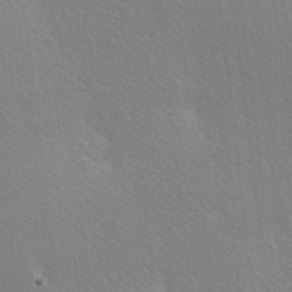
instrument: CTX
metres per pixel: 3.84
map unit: lAa
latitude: -5.4454
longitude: -121.6883
